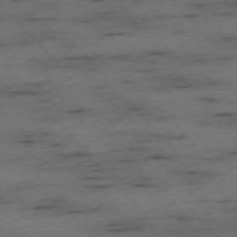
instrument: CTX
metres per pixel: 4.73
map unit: Ap
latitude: -75.8234
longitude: -89.9339
